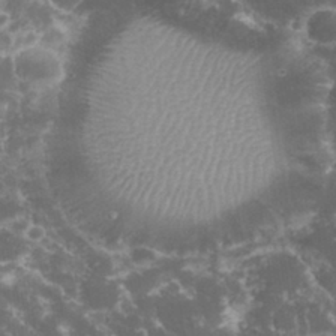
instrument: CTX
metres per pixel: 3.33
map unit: eHh
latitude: 33.0647
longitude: -61.5749
